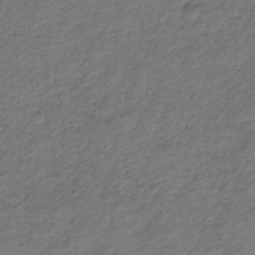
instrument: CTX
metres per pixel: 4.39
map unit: eHb
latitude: -30.0094
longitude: 69.4832
